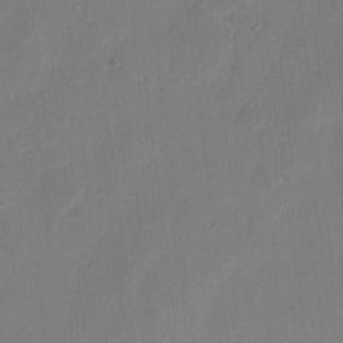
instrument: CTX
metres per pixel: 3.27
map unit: eHh
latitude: 9.8395
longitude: -68.1011
